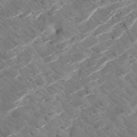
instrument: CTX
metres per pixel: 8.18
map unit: Htu
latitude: -6.2739
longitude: -71.1970
